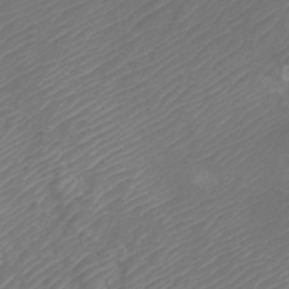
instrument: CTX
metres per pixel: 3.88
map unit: Htu
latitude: -11.2943
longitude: -71.6316
